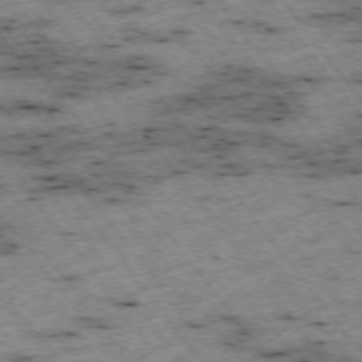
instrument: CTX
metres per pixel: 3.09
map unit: Hpe
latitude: -74.6141
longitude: 4.6707
